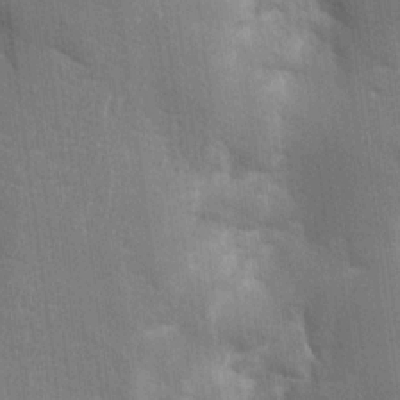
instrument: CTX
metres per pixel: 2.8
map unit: Aa
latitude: 16.0822
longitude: -149.0836
